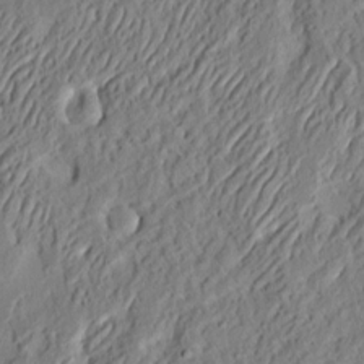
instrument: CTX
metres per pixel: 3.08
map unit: eHh
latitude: 3.6316
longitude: -77.8583
